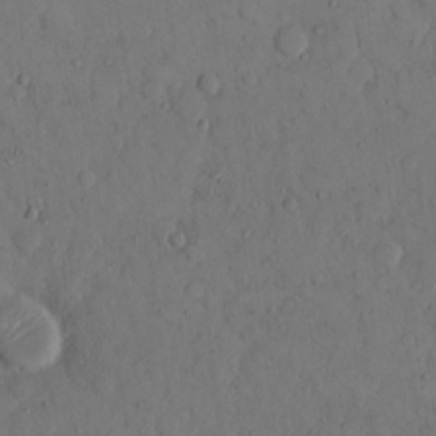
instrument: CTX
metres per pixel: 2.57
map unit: eHh
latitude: 14.3090
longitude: -67.5371
